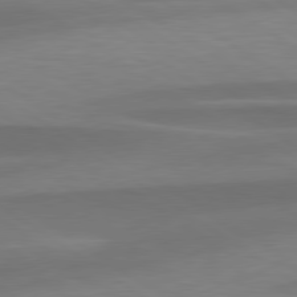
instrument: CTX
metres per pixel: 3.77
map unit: lApd
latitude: 79.5371
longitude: -94.9325
